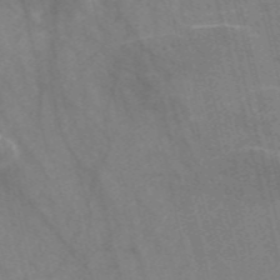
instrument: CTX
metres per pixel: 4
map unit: Nve
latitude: -57.2376
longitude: 54.6708
